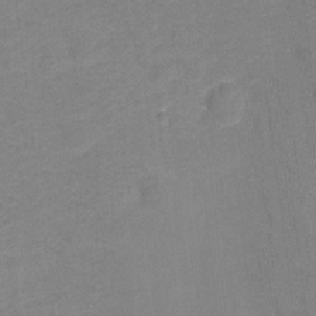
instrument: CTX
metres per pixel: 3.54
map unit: Hto
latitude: -0.3307
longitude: -34.3089
